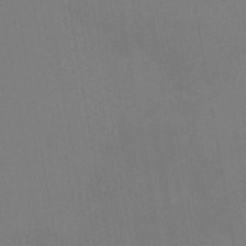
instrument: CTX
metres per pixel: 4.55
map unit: HNhu
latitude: 5.8772
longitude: 4.5384
